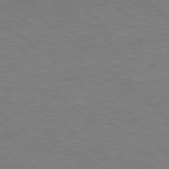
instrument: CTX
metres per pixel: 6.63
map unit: Hpe
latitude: 77.8961
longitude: -157.7449
